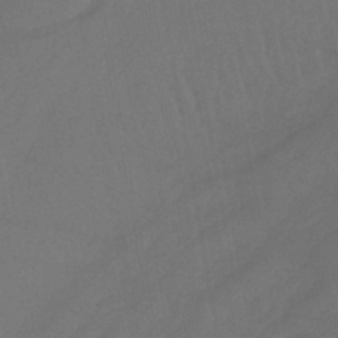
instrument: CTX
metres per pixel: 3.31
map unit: lHb
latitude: -43.1809
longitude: 73.8800
